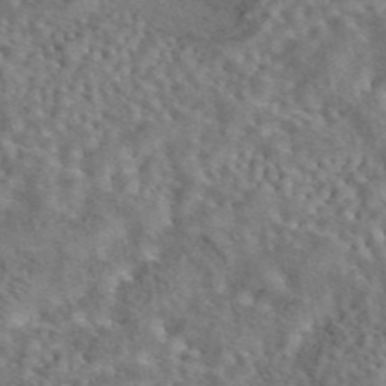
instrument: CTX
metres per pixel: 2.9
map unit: eAb
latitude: 43.6694
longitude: 109.1998
